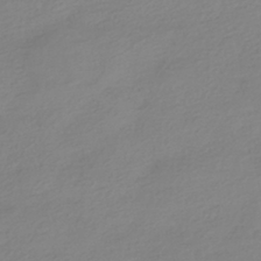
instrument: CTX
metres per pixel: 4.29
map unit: HNhu
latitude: -40.6707
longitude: 96.8219
